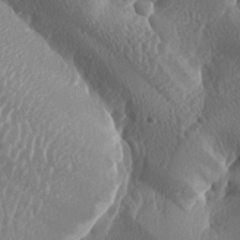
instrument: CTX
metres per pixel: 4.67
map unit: lAa
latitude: -6.2550
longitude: -128.8569
